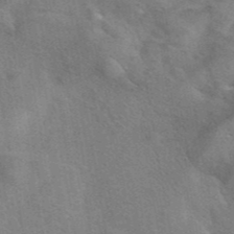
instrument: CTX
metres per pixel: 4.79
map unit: eAb
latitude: 41.6315
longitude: 106.6330
